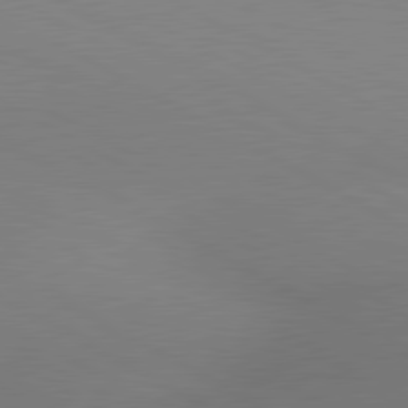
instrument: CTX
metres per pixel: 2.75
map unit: lApd
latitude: 80.6490
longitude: 127.9367
